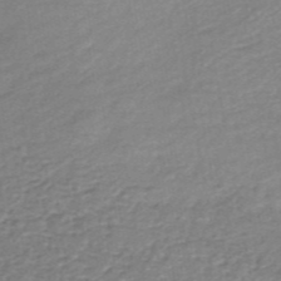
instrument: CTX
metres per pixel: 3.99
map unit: lHb
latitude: -35.6722
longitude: 60.3495
